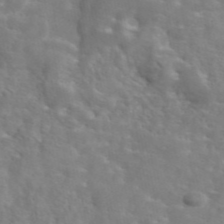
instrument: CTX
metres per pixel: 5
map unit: eAb
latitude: 45.1592
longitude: 117.2564
